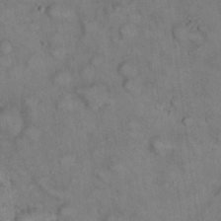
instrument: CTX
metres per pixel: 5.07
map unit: eHh
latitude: 22.4223
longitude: -60.6112
